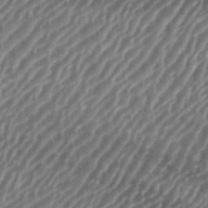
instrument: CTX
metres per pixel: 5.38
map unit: eHh
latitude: 35.8205
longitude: -134.6301
